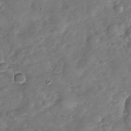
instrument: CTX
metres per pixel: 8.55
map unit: Nhu
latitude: -30.3684
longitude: -60.6868
